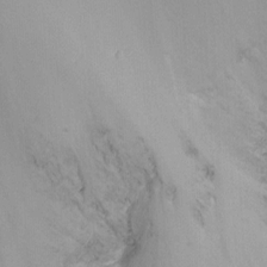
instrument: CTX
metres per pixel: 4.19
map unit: Ht
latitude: -15.1998
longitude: -53.6883
